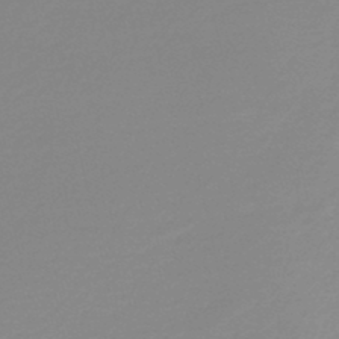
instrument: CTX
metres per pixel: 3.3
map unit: lHb
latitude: -46.2739
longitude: 64.2551
